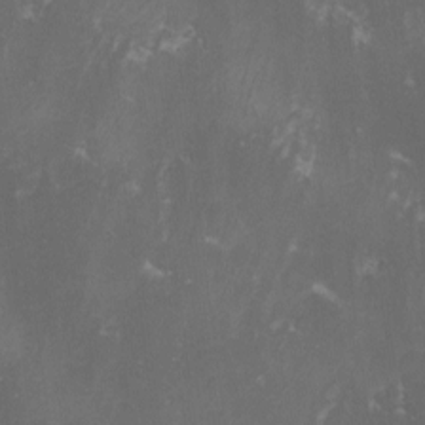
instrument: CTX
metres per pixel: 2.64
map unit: lHvf
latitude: -14.0472
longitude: -99.2348
